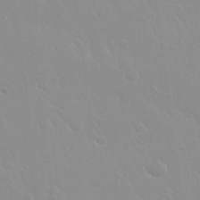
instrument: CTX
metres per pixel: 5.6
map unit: Nhu
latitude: 30.2145
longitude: -56.4978
